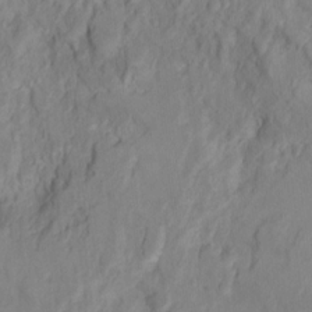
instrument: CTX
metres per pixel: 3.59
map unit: Ht
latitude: 10.7813
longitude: -32.3467
